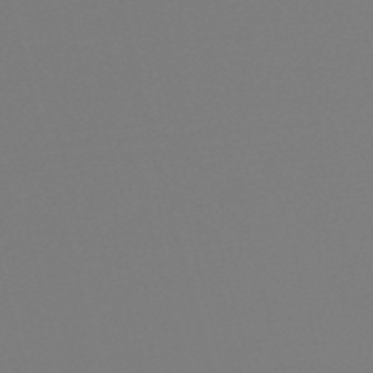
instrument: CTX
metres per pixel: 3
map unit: lHb
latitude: -49.2187
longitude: 68.4062
